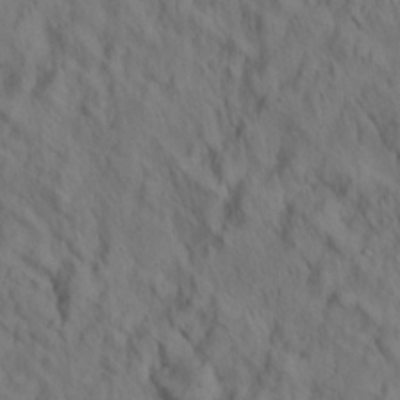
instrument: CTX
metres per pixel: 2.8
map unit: lHvf
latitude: 15.1404
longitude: 178.5007
